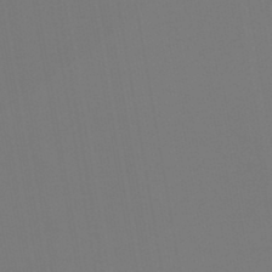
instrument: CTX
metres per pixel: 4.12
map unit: lHb
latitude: -46.3873
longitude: 71.2565
